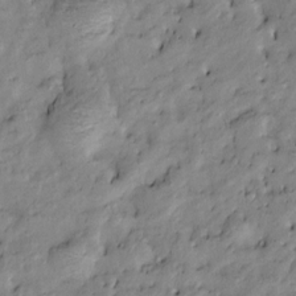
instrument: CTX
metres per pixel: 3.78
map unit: Htu
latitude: -9.5588
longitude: 176.7841
